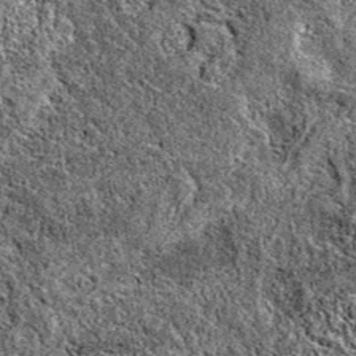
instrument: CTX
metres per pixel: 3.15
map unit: eAb
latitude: 38.1767
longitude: 111.1620
